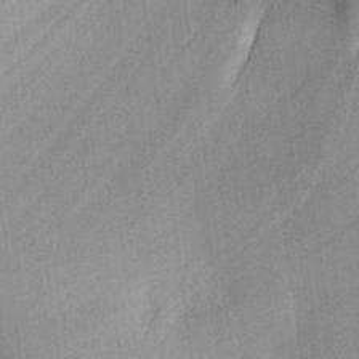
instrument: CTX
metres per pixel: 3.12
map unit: Aa
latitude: 29.2726
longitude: -137.1026
